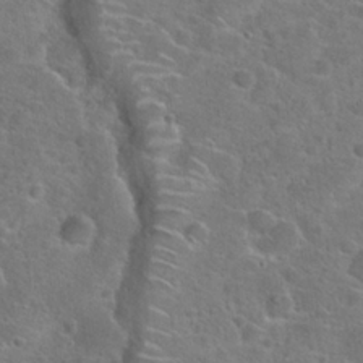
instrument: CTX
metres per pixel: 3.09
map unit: Hto
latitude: 23.4615
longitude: -46.8002
